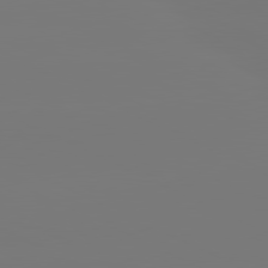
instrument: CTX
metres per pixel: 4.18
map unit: lApd
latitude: 80.8569
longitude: -149.2537
